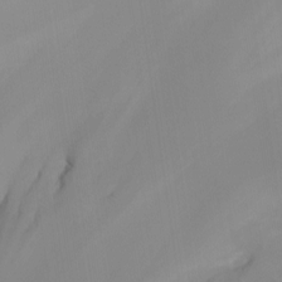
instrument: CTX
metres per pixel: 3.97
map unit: Nhu
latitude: -14.6330
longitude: -55.5749
